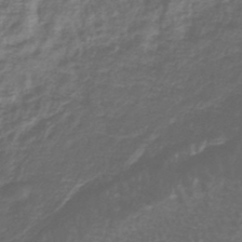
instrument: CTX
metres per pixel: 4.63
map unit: lHb
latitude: -43.1431
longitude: 76.1228
